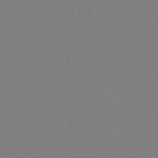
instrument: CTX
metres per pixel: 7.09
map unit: lHb
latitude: -45.6533
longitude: 74.3307
